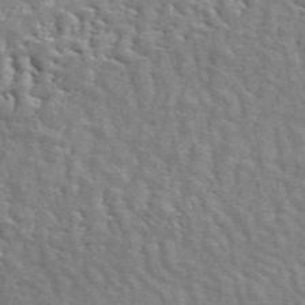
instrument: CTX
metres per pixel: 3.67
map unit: ANa
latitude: 49.4615
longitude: -81.9528
